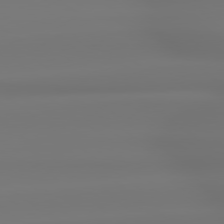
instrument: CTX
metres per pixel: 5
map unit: lApd
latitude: 78.9514
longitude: -136.5924
